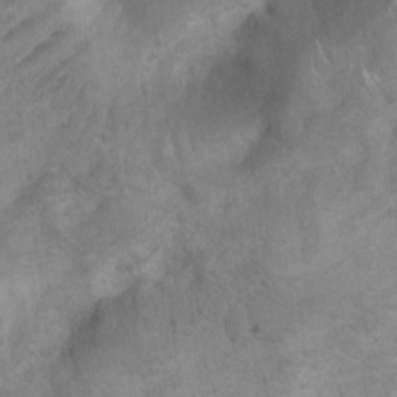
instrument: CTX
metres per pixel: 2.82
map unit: Ht
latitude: 2.8758
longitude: -26.9136
